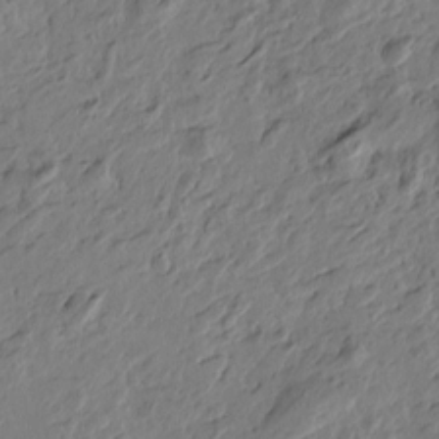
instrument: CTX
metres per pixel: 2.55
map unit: Htu
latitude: -2.6707
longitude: -178.2145
